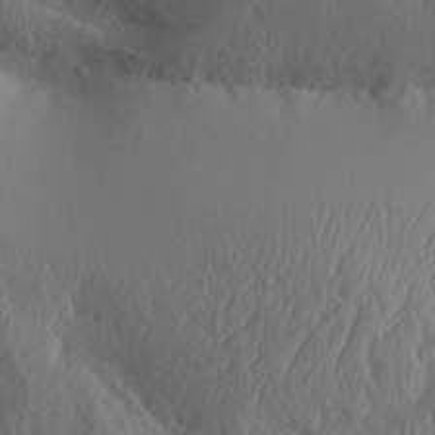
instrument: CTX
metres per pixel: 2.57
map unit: Aa
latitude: 32.4223
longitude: -141.2914
